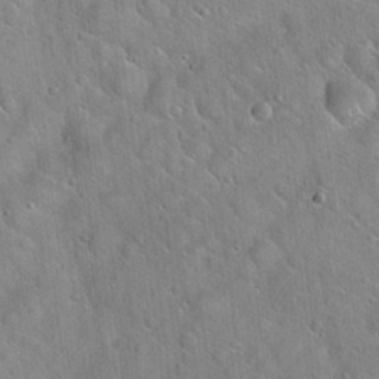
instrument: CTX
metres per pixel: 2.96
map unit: Hto
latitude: 20.2712
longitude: -53.3104
